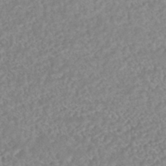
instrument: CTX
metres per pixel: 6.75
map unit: HNhu
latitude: -45.1242
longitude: 100.5573
